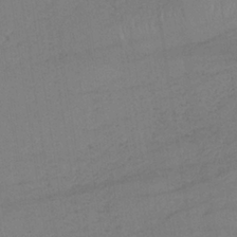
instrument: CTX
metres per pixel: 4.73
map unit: HNb
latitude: -33.8801
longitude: 63.8044
